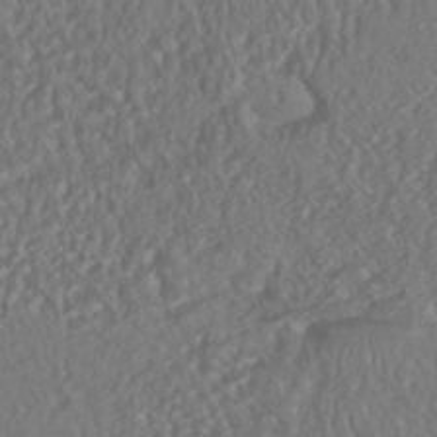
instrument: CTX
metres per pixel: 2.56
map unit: HNhu
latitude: -46.4818
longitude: 104.5573
